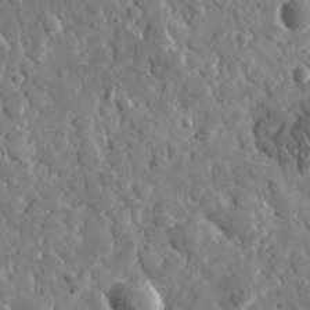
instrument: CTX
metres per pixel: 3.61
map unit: lHvf
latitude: 34.8947
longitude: -87.4048
